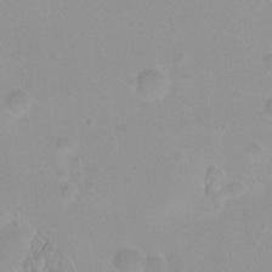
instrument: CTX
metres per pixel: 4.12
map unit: Hto
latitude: -8.6140
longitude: -42.8191
